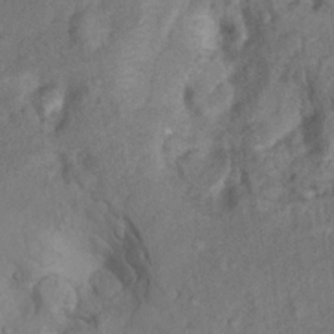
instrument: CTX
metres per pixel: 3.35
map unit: Nhu
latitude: 9.8583
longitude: -25.9906
